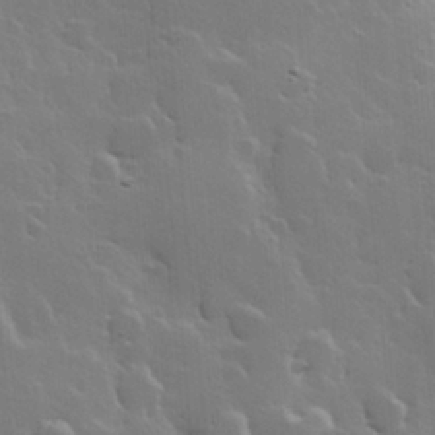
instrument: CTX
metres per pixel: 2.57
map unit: Hve
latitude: 22.9136
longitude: 149.4644
